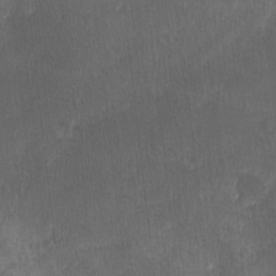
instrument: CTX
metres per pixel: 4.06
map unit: Ave
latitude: -0.2740
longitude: -113.5938
